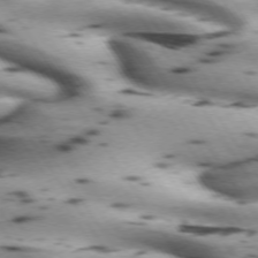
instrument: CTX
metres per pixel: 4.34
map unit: lApd
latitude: 72.4601
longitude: -53.5938
